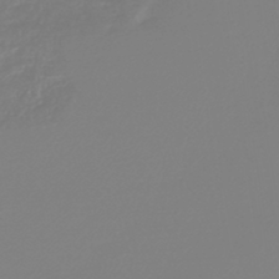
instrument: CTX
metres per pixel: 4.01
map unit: lHb
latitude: -44.6141
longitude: 76.0283
